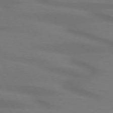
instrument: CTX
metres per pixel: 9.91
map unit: lApd
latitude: 72.5924
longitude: -57.8961
